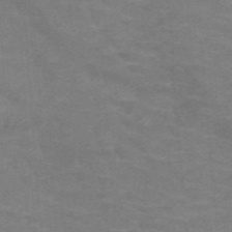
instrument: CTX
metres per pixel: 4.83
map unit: HNb
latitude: -47.7477
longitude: -46.0633
